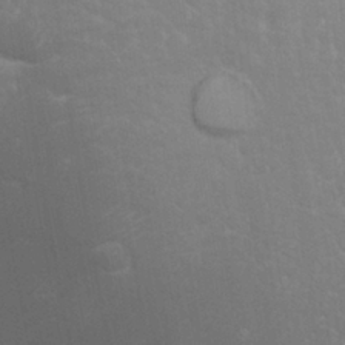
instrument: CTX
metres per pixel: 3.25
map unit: Nhu
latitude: 24.5356
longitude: -59.4804
